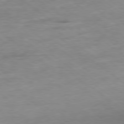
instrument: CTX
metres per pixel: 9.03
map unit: Ap
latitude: -80.0283
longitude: -70.5357
